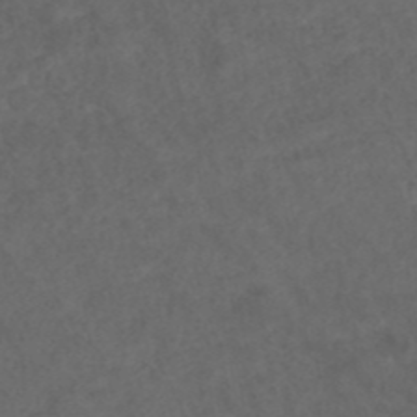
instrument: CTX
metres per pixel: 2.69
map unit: ANa
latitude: 42.9892
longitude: 28.2551
